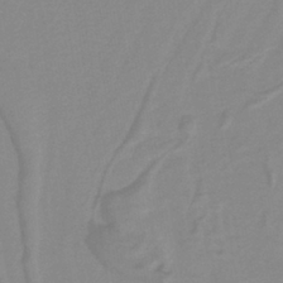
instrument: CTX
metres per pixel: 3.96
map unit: lHb
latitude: -40.1983
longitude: 52.2739
